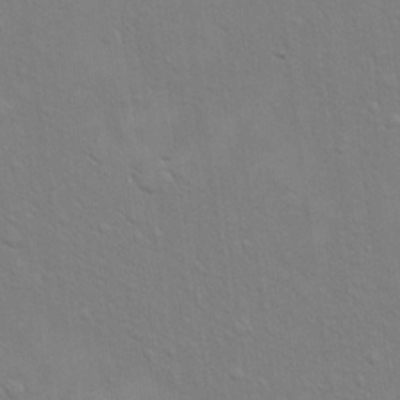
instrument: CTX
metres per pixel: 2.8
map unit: eHh
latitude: 16.5546
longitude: -66.4412
